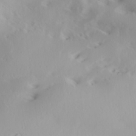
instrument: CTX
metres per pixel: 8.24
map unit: lAa
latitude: 20.4601
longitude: -138.0633
